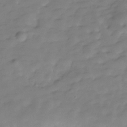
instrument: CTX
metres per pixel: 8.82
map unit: Hve
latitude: -29.7289
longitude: 91.5210
